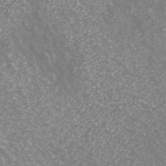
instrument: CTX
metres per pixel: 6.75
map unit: ANa
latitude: 43.3482
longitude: 25.1431
